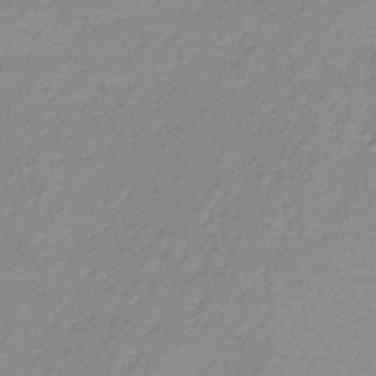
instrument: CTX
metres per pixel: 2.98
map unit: lHb
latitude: -36.6329
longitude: 61.8422
